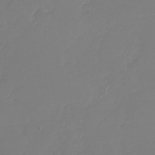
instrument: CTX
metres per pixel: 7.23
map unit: Nhu
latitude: -29.3699
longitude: -63.6694
